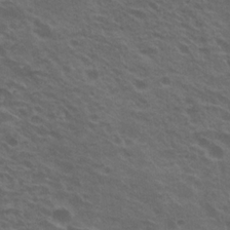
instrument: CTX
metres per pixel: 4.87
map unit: Nhu
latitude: 20.4979
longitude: -31.1215
